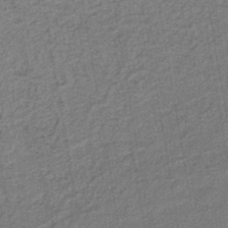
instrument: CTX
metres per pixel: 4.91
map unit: lHb
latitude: -41.2565
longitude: 62.7274
